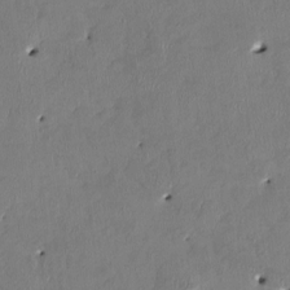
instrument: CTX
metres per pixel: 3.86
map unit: HNhu
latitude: 2.0822
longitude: -5.3293
